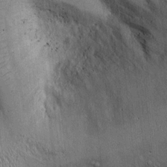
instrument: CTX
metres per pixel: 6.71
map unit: Ht
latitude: -3.0297
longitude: -13.4994
